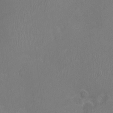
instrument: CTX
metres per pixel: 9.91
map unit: Ht
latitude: -1.1809
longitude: -16.1956
